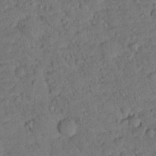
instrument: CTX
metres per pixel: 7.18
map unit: lHvf
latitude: 13.1781
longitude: 178.2739
